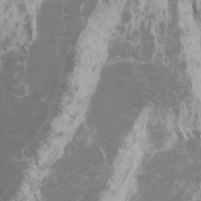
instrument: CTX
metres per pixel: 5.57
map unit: Htu
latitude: -5.6344
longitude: -73.4238
